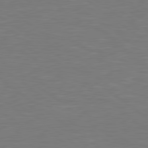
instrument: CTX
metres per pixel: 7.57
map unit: Hpe
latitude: 78.9892
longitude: -126.8947
